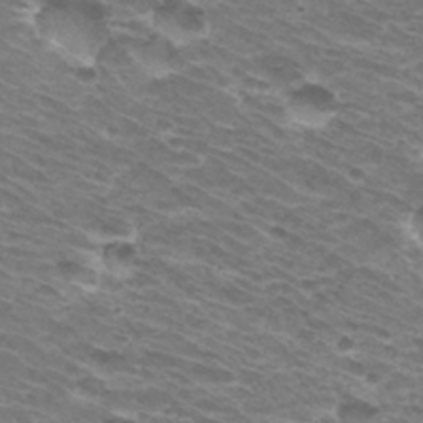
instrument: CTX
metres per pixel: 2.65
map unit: Hto
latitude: 32.0822
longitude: -42.1578
